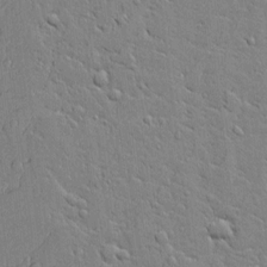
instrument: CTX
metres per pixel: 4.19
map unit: Aa
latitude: 12.1767
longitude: -125.6882
